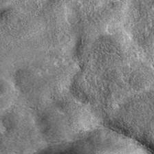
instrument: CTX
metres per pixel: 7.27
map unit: eAb
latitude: 36.7057
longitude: 110.4629
